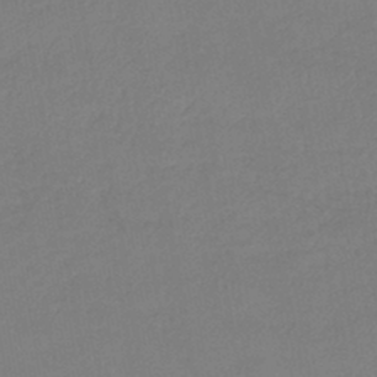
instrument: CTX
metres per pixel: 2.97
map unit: lHb
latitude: -43.3509
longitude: 74.0283
